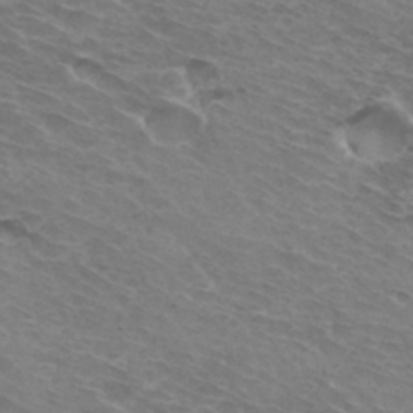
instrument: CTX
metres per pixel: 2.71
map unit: Hto
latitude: 33.2915
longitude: -43.5182
